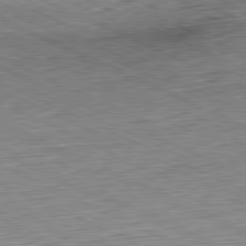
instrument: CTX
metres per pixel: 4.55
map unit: Hpe
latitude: -81.4266
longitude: 11.0298
